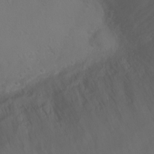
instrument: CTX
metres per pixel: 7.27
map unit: Ht
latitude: -2.3306
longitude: -27.1781
